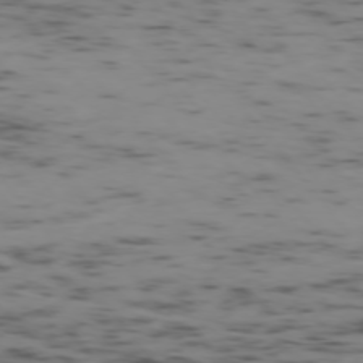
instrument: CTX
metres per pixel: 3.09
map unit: Ap
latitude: -75.5966
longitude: -79.3860
